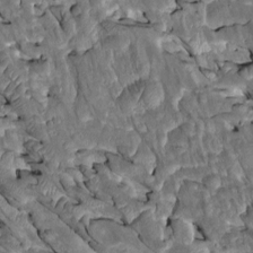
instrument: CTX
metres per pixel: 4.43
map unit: Htu
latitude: -0.4440
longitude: 148.0472
